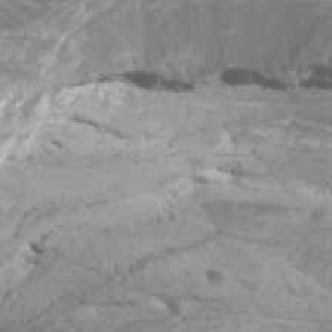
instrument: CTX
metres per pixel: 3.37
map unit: Htu
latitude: -6.0472
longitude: -75.5749
